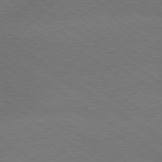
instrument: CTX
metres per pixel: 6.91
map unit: lApd
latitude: 79.6883
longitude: -151.9339
